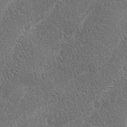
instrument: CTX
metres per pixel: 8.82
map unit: lAa
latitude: -4.4062
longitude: -130.2523
